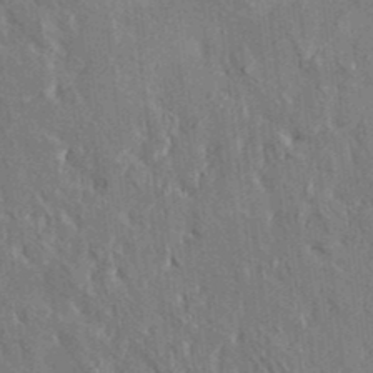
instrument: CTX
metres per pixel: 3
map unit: HNhu
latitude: 5.0647
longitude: 10.5574
